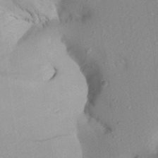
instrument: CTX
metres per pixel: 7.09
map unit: Aa
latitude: 21.2159
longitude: -145.1781
